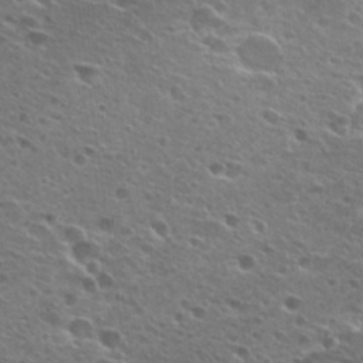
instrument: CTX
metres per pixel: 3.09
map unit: Hto
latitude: 25.2159
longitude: -45.7072
